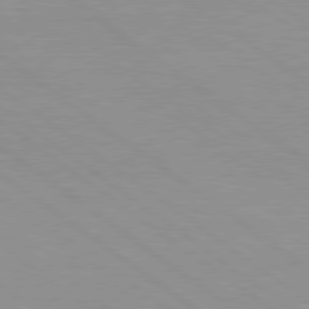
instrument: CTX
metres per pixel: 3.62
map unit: Hpe
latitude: 78.8947
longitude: -122.2334
